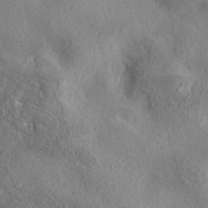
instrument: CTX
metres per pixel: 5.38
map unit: eAb
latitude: 39.7072
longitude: 112.1795
